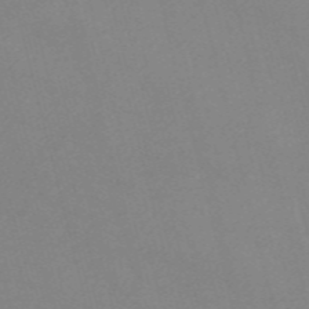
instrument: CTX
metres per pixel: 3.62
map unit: Nve
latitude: -57.8800
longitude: 59.0108
